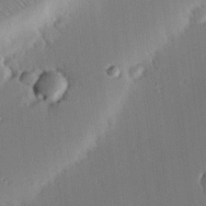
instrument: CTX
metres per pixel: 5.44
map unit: eHh
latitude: 22.7813
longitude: -90.9325
